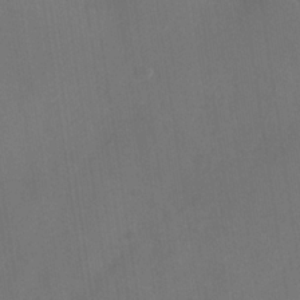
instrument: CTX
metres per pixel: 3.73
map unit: Nhe
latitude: -33.8234
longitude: -87.4804
